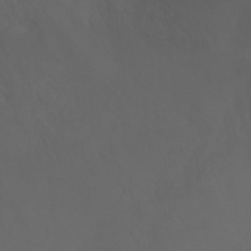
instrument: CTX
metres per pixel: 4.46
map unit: Ht
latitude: -0.9353
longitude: -18.3467
